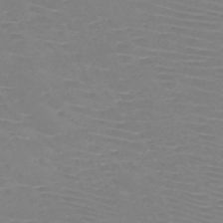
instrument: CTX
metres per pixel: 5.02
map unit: HNb
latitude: -46.1417
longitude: -42.1200
